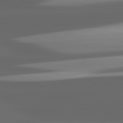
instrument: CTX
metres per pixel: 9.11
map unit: lApd
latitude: 81.5749
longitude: -146.9514
